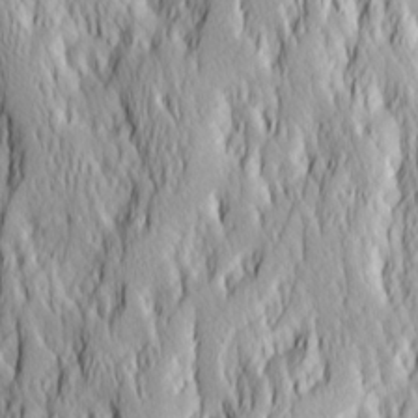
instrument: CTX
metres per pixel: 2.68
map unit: Ave
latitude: 14.4412
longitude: -132.3278
